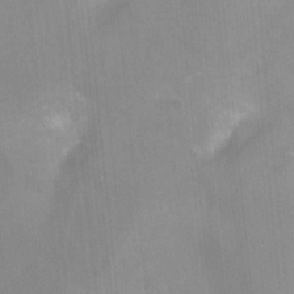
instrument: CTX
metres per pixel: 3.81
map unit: Ht
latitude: -11.5966
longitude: -46.4034
